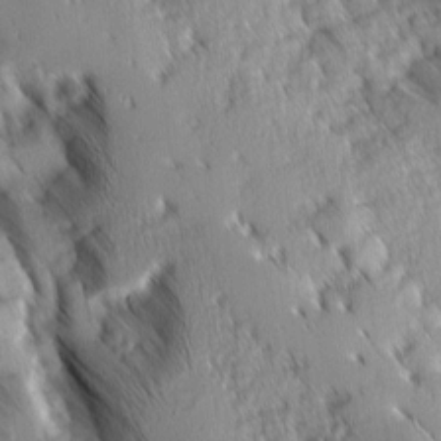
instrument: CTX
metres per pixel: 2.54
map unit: Ave
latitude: 8.7246
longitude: -104.2901
